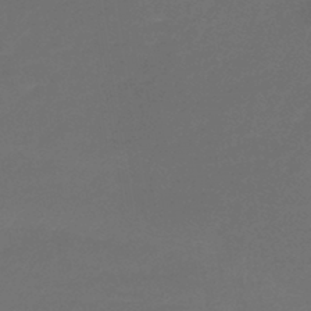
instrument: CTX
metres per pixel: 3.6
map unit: lHb
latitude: -43.6910
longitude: 59.9745
